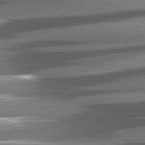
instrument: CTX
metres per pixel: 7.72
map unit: lApd
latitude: 81.2726
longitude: -144.5168
